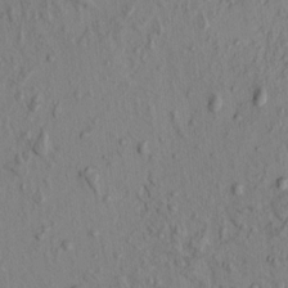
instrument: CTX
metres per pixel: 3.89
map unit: eHh
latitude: -1.1054
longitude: 17.1243
